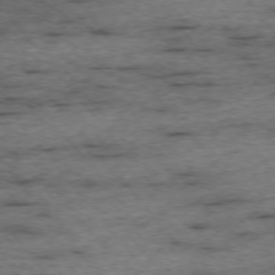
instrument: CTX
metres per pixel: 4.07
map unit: Ap
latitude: -75.8612
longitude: -90.9325
